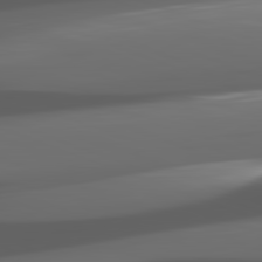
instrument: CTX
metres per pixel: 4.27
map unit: lApd
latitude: 82.3278
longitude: -148.3089
